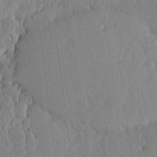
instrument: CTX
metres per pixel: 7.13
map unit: lHvf
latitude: 17.1025
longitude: -115.9528
